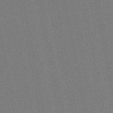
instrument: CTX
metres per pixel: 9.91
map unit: eHb
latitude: -50.2173
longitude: 79.1809
